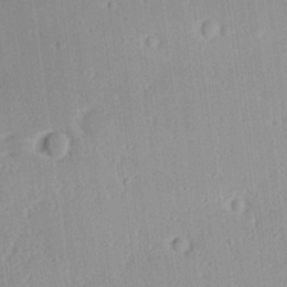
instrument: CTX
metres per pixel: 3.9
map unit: lAa
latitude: 18.8380
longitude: -137.9528
